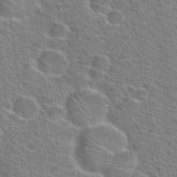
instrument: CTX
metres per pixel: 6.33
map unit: Hto
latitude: 31.1404
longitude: -44.5734
